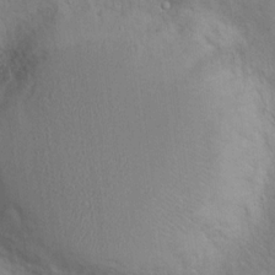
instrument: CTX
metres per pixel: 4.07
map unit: Nhu
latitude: 12.3656
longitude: -26.7057
